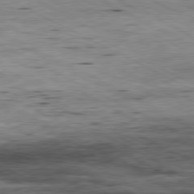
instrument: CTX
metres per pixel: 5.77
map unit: Ap
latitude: -80.8786
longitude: -84.8947
